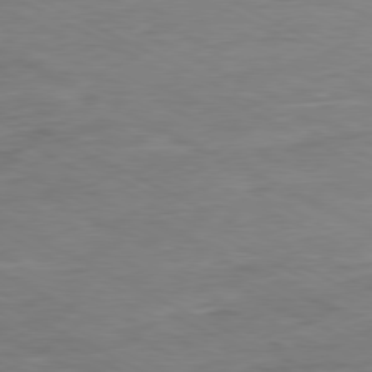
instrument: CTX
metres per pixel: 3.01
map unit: Ap
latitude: -80.4629
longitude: -75.9150
